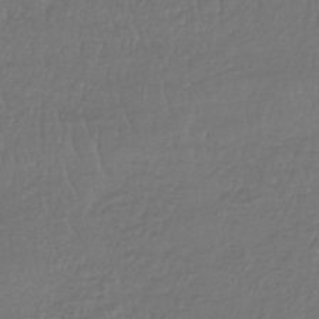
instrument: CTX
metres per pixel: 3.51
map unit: lHb
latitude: -41.8233
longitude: 65.9367
